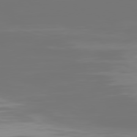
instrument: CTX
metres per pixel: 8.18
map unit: Hpe
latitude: 77.1214
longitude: -135.3859
